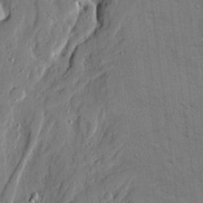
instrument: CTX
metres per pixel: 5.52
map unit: Ave
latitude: 20.8380
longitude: -129.5938
